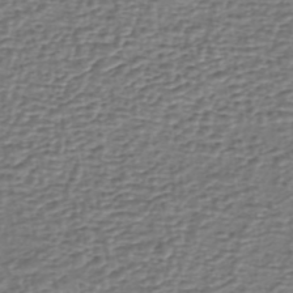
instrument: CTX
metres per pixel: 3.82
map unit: eHh
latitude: -40.5007
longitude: -29.2348
